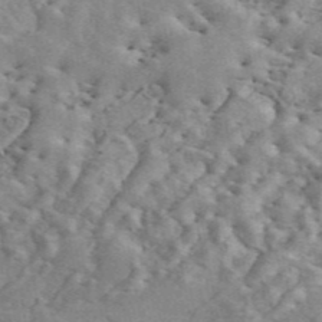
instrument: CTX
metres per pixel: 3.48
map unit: ANa
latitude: 46.2901
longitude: 26.2928
